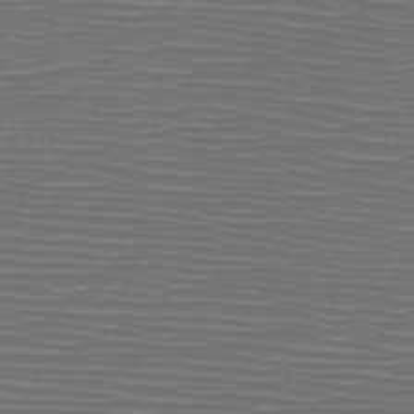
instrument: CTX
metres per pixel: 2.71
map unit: HNb
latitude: -47.8233
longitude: -41.7260
